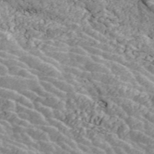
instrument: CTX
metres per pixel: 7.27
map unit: ANa
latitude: 45.4049
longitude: 38.4818
